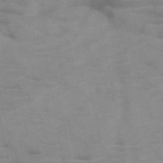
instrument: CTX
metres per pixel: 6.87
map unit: HNb
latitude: -46.8786
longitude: -47.8773
